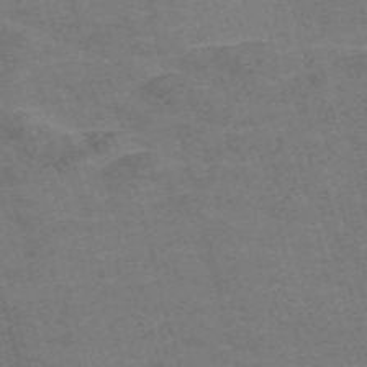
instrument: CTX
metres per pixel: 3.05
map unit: Nve
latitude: -58.8785
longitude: 51.7478
